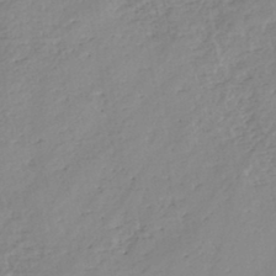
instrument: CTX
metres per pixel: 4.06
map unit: eHh
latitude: -45.0675
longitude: -28.6679
